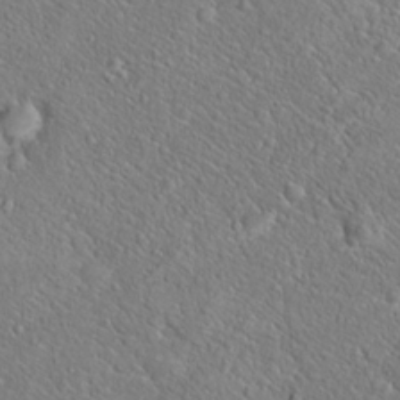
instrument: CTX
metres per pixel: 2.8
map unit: Hto
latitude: 20.1200
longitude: -44.9136
